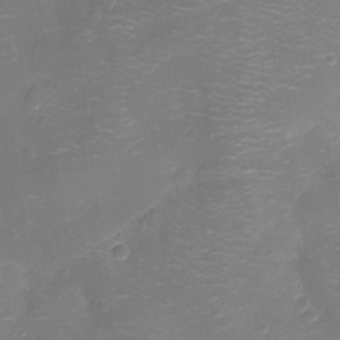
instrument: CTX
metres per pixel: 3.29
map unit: Ht
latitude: -10.8975
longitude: -23.2726
